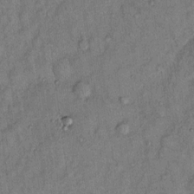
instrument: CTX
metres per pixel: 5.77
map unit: Hto
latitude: 13.0081
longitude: -58.9325
